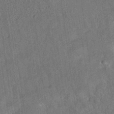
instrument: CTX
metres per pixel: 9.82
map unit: eAb
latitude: 35.1214
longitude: 109.3699
